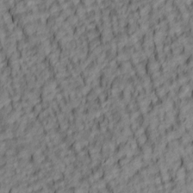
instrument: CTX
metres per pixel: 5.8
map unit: lAa
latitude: 5.5182
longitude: -116.3278
